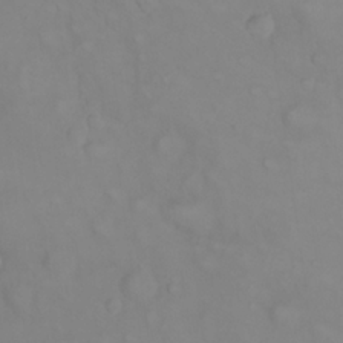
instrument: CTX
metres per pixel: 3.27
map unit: eHh
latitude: 22.4034
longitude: -61.7638
